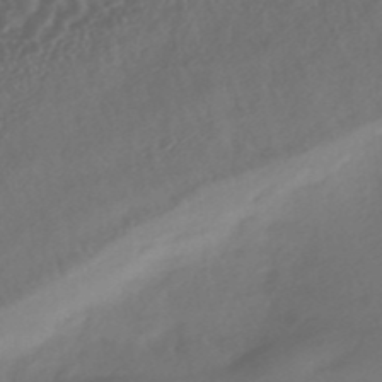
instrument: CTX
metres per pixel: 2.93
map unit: HNhu
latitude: -42.0849
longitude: 92.9164
